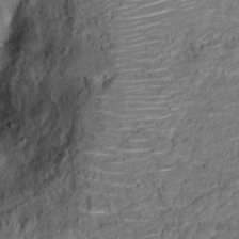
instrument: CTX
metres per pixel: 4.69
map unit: Ht
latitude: 11.4427
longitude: -37.8583
